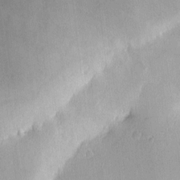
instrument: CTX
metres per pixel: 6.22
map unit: Hve
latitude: 2.5734
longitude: -121.3104
